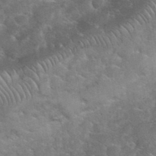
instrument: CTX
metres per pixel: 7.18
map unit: eHh
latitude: 36.1767
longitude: -65.1781
